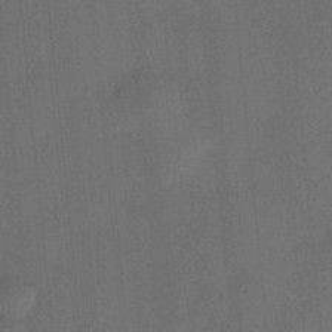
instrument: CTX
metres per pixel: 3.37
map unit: HNhu
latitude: 12.3278
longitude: 10.6141
